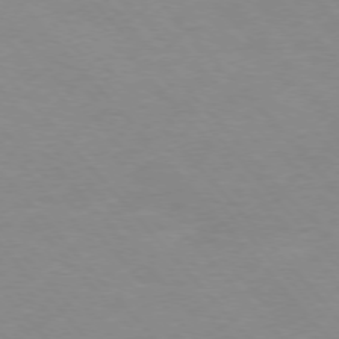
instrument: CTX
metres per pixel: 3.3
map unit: Ap
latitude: -76.7841
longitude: -88.2712
